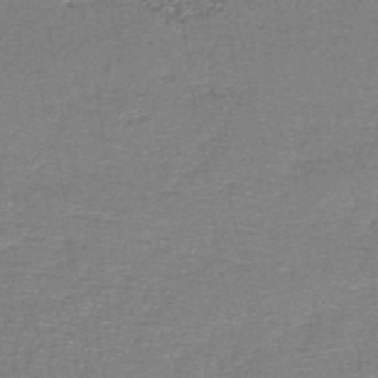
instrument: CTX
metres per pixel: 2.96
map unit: lHb
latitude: -44.1795
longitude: 57.3887
